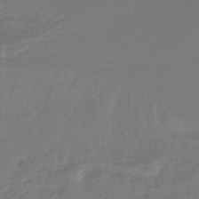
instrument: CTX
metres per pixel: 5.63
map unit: lHb
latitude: -43.5399
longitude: 77.6533
